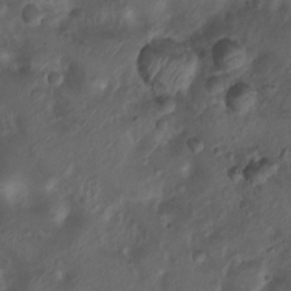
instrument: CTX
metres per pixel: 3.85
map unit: Nhu
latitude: 6.7057
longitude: -22.4412
